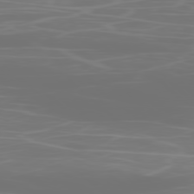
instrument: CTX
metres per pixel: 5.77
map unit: Ap
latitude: -79.0108
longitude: -69.8017
